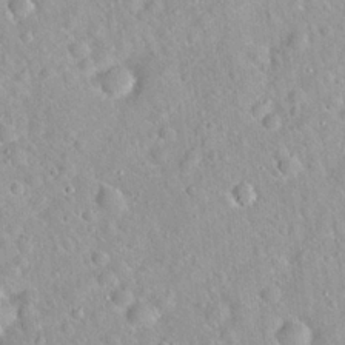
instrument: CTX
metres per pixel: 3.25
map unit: Hto
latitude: 21.1214
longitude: -52.8191
